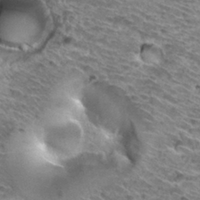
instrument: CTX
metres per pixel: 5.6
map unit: Hto
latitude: 33.3482
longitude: -40.3278
